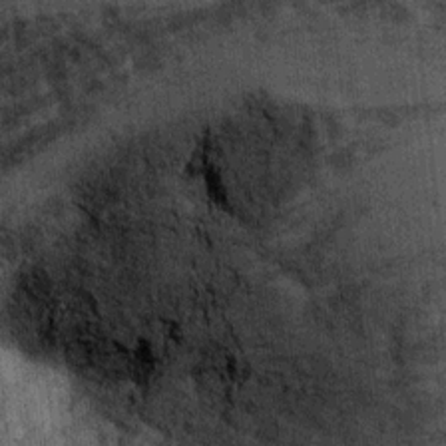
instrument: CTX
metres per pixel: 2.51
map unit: Ht
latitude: 8.4601
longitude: -36.8569
